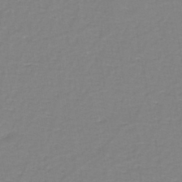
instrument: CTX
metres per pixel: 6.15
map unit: eHh
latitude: -43.1998
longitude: -31.4994
